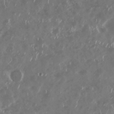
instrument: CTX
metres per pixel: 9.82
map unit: Nhu
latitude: 29.2348
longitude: -58.9136
